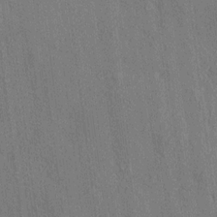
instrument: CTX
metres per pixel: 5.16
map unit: HNhu
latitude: 13.1592
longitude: 9.8233
